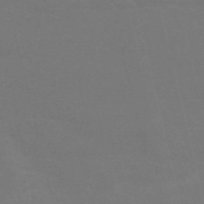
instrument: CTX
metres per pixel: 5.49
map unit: Nve
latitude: -58.7652
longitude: 63.3320
